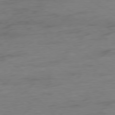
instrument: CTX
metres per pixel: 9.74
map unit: Hpe
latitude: -79.0108
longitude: -21.8961
